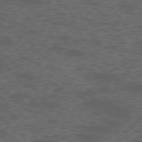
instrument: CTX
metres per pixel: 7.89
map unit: Ap
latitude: -77.1998
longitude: -75.7639
